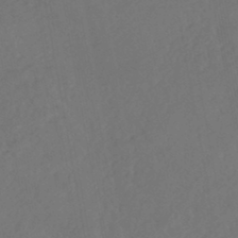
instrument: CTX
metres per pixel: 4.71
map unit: Nhe
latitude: -46.5384
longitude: -172.5545
